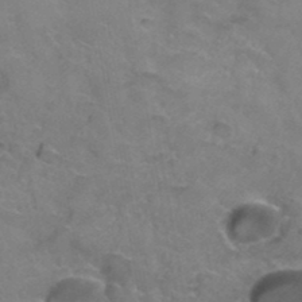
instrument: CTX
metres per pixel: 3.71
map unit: Hto
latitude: 38.7435
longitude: -42.3467
